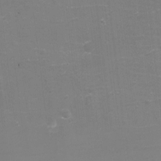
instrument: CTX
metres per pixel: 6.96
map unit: eHh
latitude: -4.1416
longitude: -75.6316
